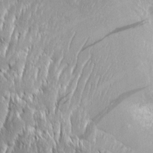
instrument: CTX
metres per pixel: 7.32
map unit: Aa
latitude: 8.6491
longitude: -132.1956
